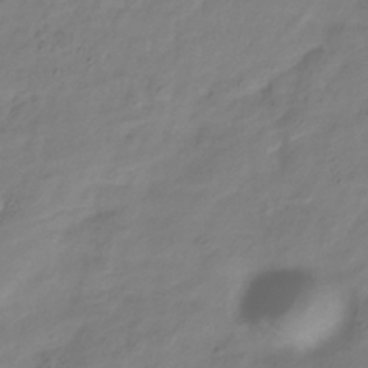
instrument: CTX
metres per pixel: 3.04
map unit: Hve
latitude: -34.7085
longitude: 88.2739
